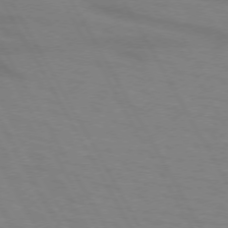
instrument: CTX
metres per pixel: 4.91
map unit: lApd
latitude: 72.2334
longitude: -56.8191
